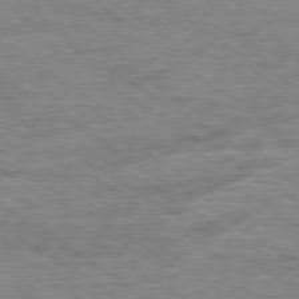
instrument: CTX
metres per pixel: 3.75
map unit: Ap
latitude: -79.9178
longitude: -78.5546
